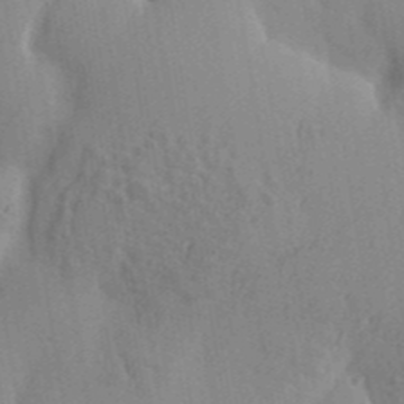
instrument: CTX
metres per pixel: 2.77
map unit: eHh
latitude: 34.2900
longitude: -133.8205
